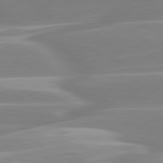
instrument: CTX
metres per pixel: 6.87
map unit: lApd
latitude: 80.4412
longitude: -128.5735
